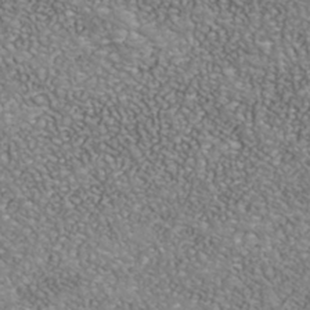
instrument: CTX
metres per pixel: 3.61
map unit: Nhu
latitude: -40.1795
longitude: -81.2537
